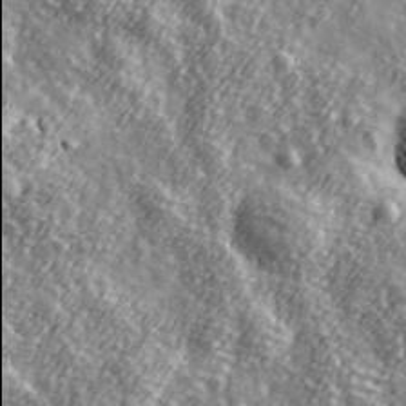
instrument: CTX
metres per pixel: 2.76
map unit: Hve
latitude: 32.1011
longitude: 150.0094
